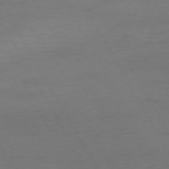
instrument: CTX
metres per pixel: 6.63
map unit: Ap
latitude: -74.9731
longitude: -69.4993
